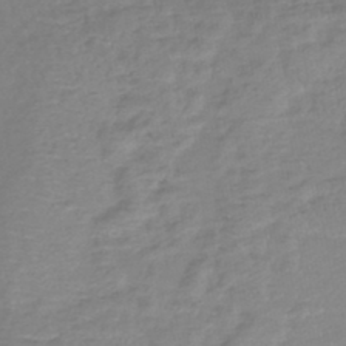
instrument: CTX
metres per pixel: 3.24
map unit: lHb
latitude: -44.6896
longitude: 67.9556
